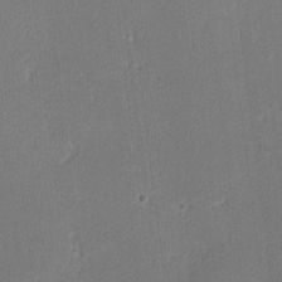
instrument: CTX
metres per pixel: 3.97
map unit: lHvf
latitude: -12.7085
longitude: -100.7435
